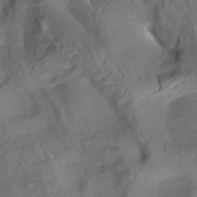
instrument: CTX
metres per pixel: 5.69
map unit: Aa
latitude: 10.1956
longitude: -142.6491
